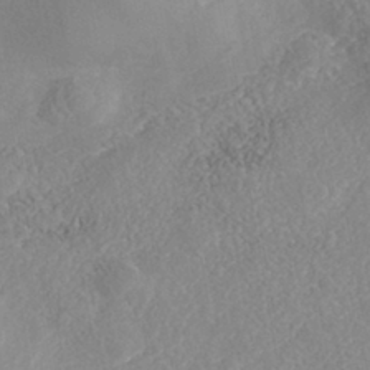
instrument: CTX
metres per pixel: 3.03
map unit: Nhe
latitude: -41.5210
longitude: -110.2901
